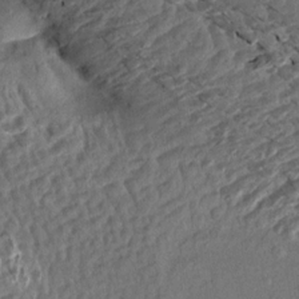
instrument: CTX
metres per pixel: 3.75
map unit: Aa
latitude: 13.6883
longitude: -144.1389
